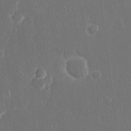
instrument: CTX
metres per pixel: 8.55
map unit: eHh
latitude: 15.7072
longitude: -72.5168
